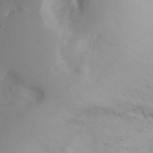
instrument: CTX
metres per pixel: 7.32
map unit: Aa
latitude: 26.8191
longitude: -147.7639
